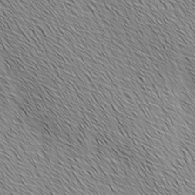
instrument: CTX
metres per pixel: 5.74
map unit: Ave
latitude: 1.9528
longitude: -114.4978
